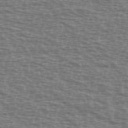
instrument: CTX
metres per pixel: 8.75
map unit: Ave
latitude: 38.4034
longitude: -113.0836
